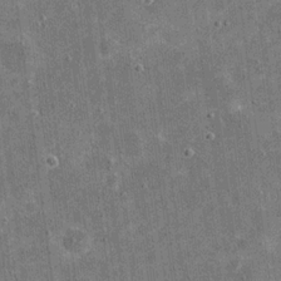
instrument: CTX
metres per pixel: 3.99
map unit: eHh
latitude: 20.3468
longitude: -65.4993
